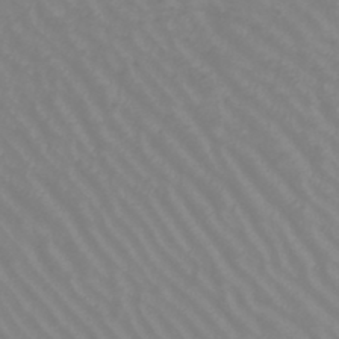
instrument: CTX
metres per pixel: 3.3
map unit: lHb
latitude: -44.9164
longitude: 66.1417
